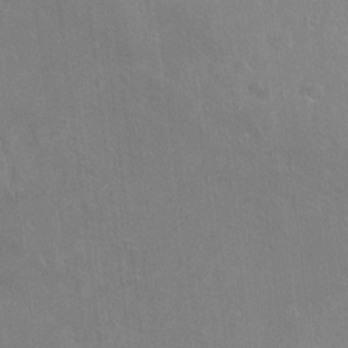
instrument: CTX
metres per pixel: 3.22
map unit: Ht
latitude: -5.4076
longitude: -36.2712
